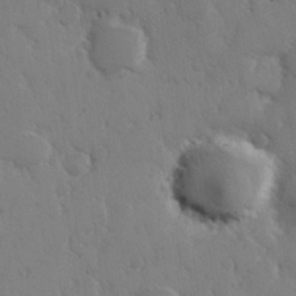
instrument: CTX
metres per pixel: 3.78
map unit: Hve
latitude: 26.8569
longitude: 150.3306
